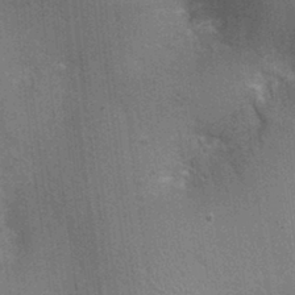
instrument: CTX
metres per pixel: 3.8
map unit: Ht
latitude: -1.5022
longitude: -15.6316
